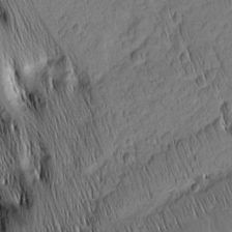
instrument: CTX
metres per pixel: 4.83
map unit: Nhu
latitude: -5.2376
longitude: -151.4993
